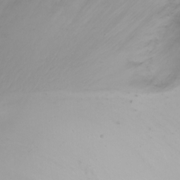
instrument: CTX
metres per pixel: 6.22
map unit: Ht
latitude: -1.4455
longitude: -61.6127
